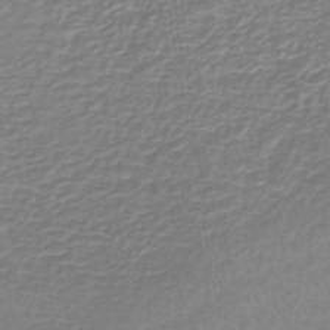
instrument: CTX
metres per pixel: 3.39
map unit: lHb
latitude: -41.4265
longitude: 59.5021
